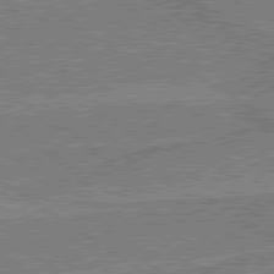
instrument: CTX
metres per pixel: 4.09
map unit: lApd
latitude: 79.6883
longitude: 169.9367
